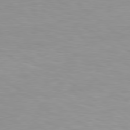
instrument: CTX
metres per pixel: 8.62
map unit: Hpe
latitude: 78.4979
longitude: 175.5777
